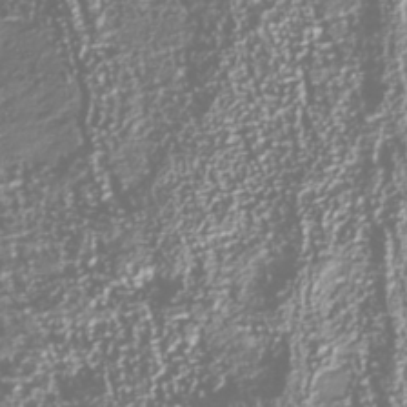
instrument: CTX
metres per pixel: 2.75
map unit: Nhu
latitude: -40.1228
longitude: -82.2333
